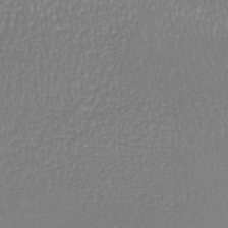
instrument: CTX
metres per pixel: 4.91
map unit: HNhu
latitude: -47.0675
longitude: 96.9353
